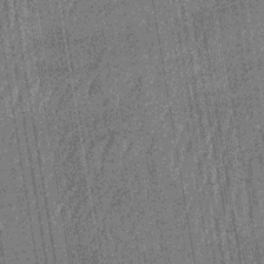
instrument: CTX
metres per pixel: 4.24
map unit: lHb
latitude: -33.8045
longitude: 66.5574
